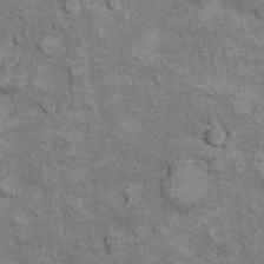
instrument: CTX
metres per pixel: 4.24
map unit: Hto
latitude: 9.8961
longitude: -36.6868
